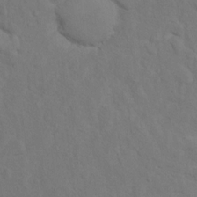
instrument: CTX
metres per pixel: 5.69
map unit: Hto
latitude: 12.3845
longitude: -37.0270
